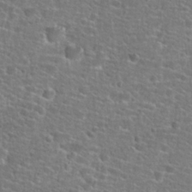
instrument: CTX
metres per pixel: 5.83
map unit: Hto
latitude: 25.8016
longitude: -49.0647
